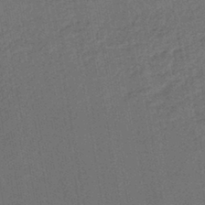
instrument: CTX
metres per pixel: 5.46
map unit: lHb
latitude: -43.6910
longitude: 60.9731
